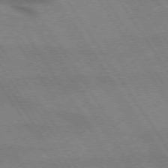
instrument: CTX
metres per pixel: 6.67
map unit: lApd
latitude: 72.8002
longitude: -58.1956
